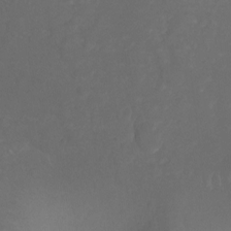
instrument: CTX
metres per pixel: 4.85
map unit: Ht
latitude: -10.0472
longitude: -35.6882
